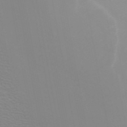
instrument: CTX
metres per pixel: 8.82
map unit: ANa
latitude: 45.0080
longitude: 29.1620
